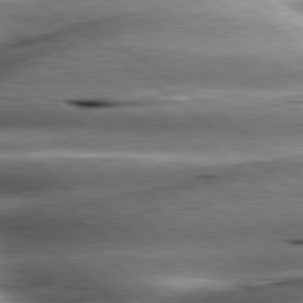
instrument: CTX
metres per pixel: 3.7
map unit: lApd
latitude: 80.6868
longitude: -143.3671
